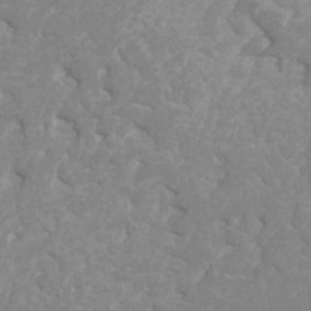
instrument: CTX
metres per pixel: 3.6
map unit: Ht
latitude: -3.5021
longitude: -27.1025
